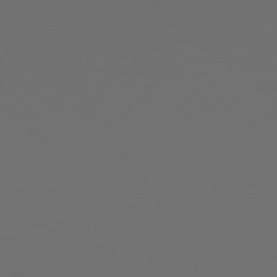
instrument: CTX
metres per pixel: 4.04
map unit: Hpe
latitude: 77.8394
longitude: -177.3859
